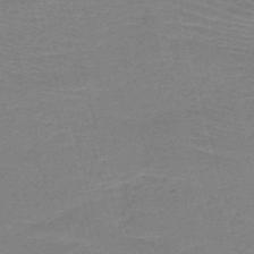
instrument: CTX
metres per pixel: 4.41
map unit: HNb
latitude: -49.9556
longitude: -41.6882
